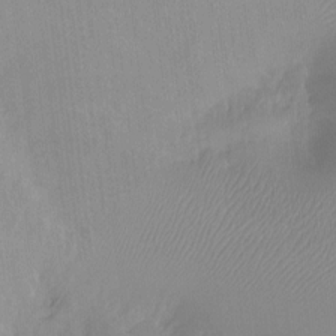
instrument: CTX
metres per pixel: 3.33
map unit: Hto
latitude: -11.4266
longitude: -38.4412
